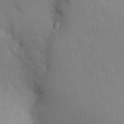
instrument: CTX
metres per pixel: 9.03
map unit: Nhu
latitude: 13.0837
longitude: -28.1767
